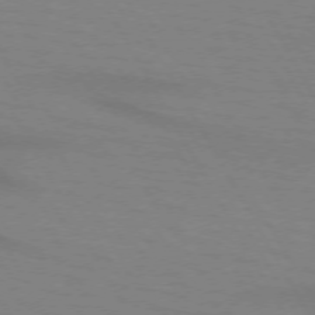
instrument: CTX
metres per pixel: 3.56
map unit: lApd
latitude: 72.2712
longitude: -57.0836
